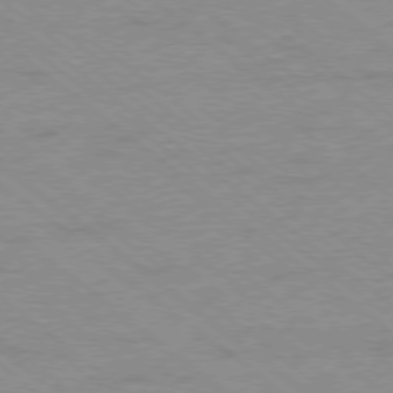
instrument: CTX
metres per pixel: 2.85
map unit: Ap
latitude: -78.5951
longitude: -83.6504
